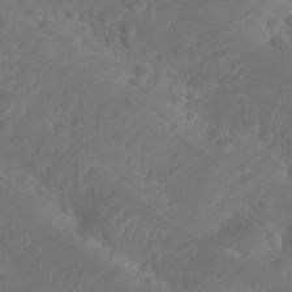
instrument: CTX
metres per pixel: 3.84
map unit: Nhu
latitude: 28.1011
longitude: -55.2726
